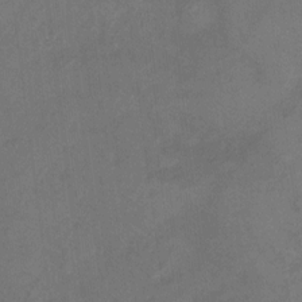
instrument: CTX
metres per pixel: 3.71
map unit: Ht
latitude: 5.1403
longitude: -36.9514
